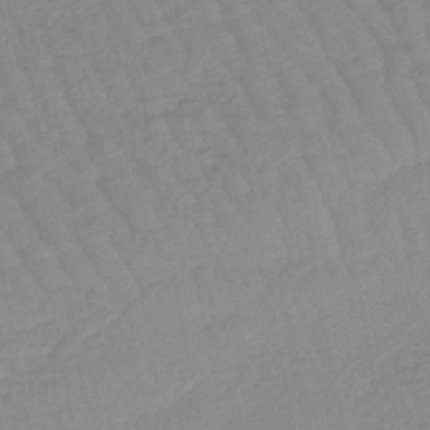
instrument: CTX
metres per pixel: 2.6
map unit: eHb
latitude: -44.8219
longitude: 80.6708
